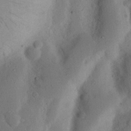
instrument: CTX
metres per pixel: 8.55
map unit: Nhu
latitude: 18.5734
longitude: -75.7639
